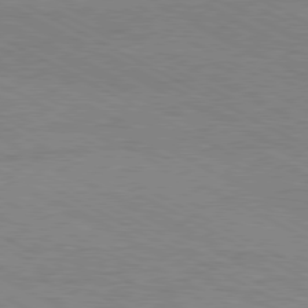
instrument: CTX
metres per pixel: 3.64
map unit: Hpe
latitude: -81.1620
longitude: 12.1417
